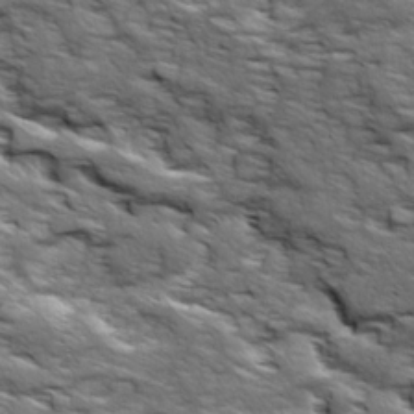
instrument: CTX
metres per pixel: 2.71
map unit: Ave
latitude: 19.2348
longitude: -135.1214
